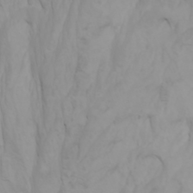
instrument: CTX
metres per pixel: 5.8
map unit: Nhu
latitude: -5.5588
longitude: -79.5182
